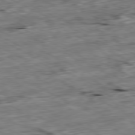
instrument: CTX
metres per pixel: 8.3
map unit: Ap
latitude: -80.6330
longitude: -91.6883
